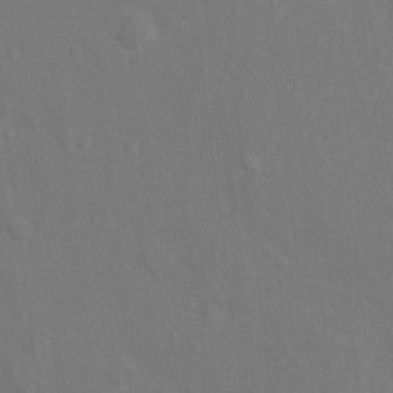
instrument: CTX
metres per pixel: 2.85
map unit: Ht
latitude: 13.2915
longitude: -40.8380
